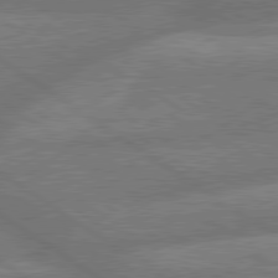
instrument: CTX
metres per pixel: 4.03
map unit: lApd
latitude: 79.8773
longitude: -164.3089
